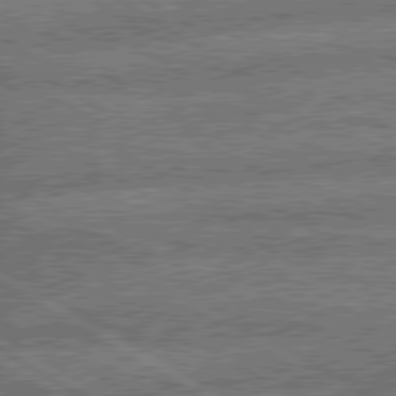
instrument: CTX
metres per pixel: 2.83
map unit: lApd
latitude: 79.8395
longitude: -163.2348
